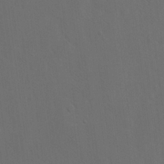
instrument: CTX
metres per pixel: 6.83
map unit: eHh
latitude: 18.8947
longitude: -66.2900
